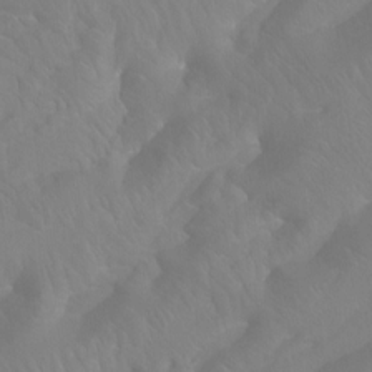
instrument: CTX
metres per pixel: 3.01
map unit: Ht
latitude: -15.4077
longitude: -43.2915
